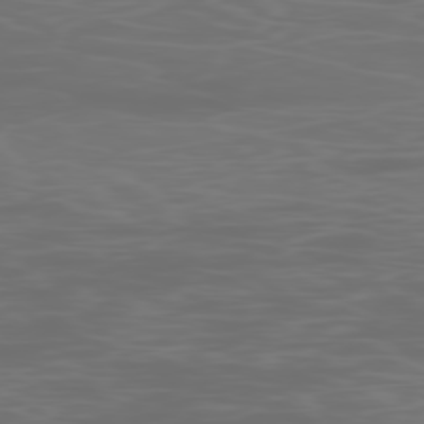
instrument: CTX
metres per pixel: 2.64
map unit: Ap
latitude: -78.8219
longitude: -69.7261
